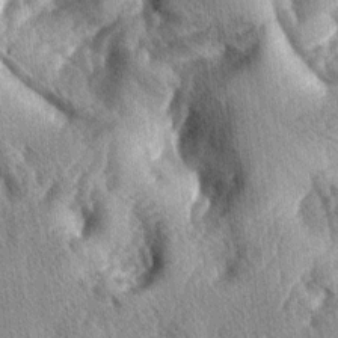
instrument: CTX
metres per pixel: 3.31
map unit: lAa
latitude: -4.3117
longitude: -126.2145
